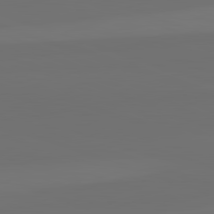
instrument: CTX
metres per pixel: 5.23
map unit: lApd
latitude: 82.5734
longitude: 144.8219
